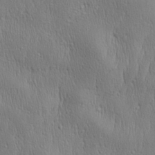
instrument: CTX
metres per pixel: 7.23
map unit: Aa
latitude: 28.2900
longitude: -138.4034
